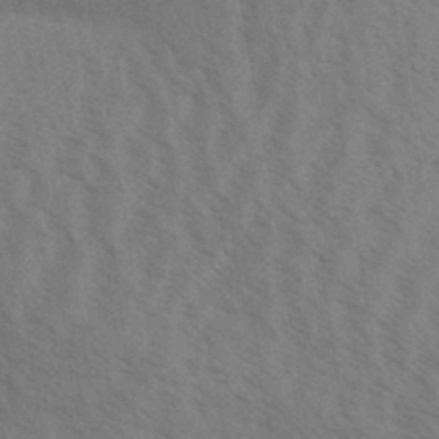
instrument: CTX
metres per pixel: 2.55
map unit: Aa
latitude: 31.3860
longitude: -139.3104
